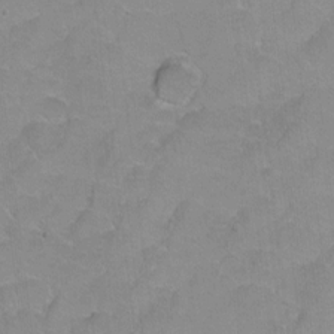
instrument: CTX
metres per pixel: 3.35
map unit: Hto
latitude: 2.6112
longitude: -32.8758
